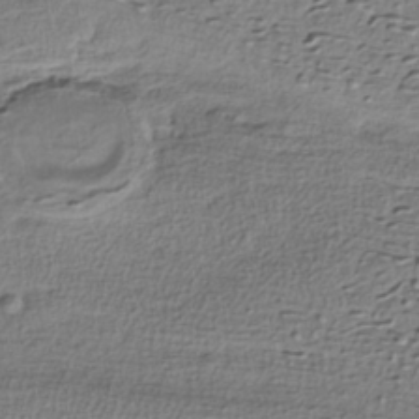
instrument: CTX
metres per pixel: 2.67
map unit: HNhu
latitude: -39.6722
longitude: 107.4833
